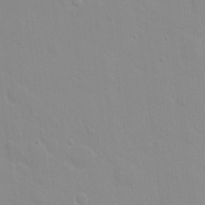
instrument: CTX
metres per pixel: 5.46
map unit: Hto
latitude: 16.7057
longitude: -39.4615
